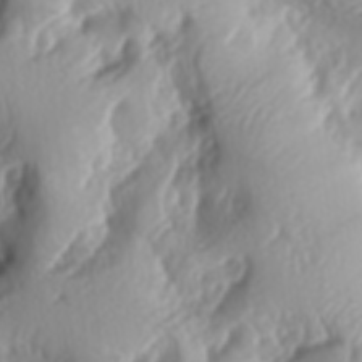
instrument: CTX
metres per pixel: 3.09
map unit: lAa
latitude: -6.1606
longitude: -124.0822
